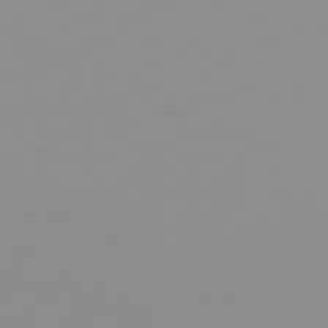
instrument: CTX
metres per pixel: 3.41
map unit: Hpe
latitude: 75.3860
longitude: -125.7260
